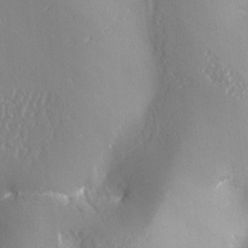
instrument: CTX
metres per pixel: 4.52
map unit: Ave
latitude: -6.2550
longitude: -119.8772
